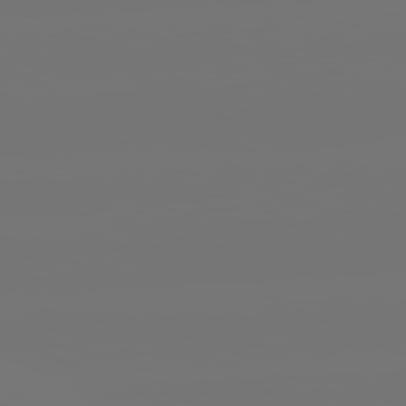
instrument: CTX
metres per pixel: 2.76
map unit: lApd
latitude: 81.3104
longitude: -152.5735
